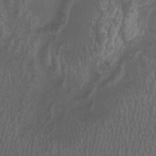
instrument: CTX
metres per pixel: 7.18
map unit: Htu
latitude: -5.0486
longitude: -89.5938
